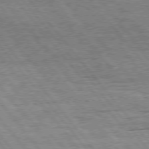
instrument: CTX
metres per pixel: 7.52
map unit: Hpe
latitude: 75.3293
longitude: -139.4237
